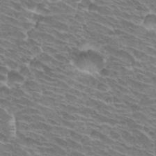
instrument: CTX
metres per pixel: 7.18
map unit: Hto
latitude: 30.5546
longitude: -42.2712
